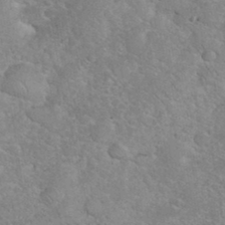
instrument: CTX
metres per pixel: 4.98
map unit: eHh
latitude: 35.8772
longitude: -65.1025
